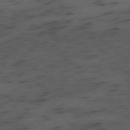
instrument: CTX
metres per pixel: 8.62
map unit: Ap
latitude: -78.3306
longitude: -61.6127
